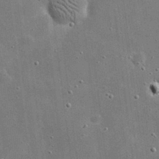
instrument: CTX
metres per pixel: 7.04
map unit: eHh
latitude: 20.8002
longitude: -67.2348
